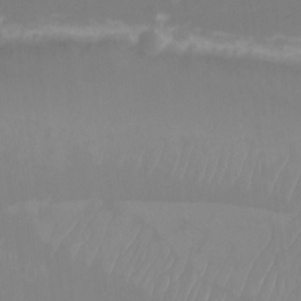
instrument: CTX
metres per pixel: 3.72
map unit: eHh
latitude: -5.7477
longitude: -87.9717
